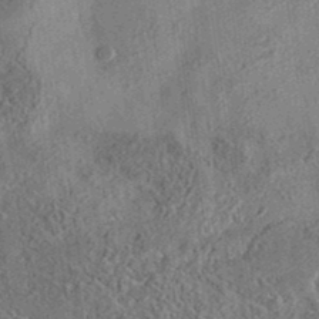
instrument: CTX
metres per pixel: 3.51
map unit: eAb
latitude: 35.5182
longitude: 109.1998
